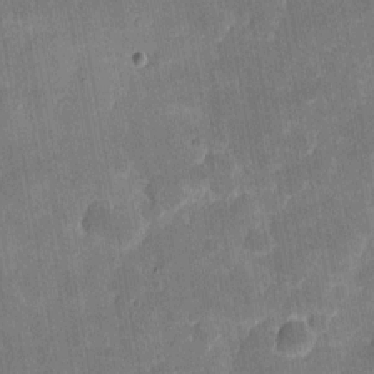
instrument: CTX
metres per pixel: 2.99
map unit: eHh
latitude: 7.3671
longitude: -66.2522
